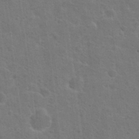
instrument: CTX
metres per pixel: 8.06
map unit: Hto
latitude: 23.0836
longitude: -47.6505
